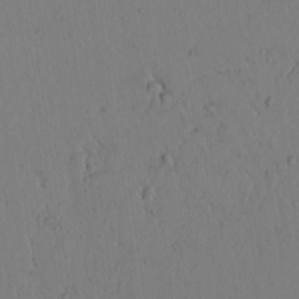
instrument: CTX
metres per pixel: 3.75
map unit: lAvf
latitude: 5.2726
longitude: 159.5210
